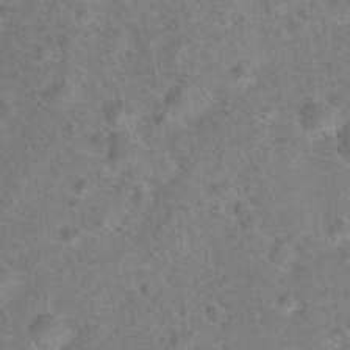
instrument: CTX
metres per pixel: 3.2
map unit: Hto
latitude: 18.0444
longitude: -43.4804
